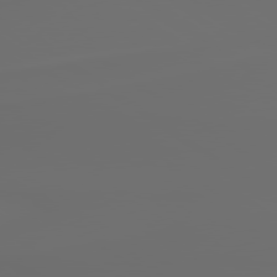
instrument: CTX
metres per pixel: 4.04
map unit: lApd
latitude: 79.7450
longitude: 176.6896
